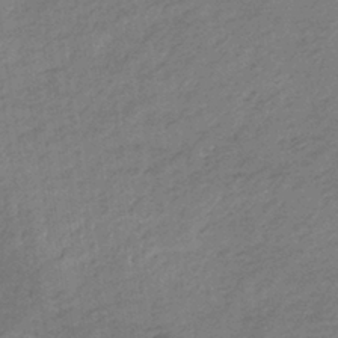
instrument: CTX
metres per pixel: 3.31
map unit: lHb
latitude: -34.7841
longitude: 68.7085
